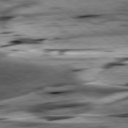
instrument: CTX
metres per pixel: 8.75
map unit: lApd
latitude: 79.3482
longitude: -48.9325
